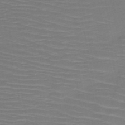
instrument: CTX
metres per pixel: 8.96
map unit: HNb
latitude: -50.9731
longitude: -46.8758
